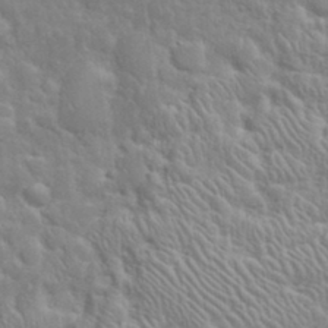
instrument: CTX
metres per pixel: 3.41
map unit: eHh
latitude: 32.8380
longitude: -64.1389
